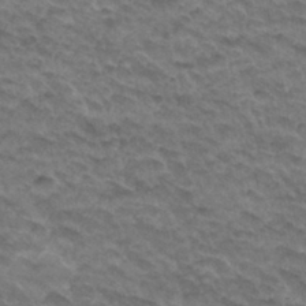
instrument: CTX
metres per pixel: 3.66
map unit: Hto
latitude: 33.2159
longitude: -47.7450
